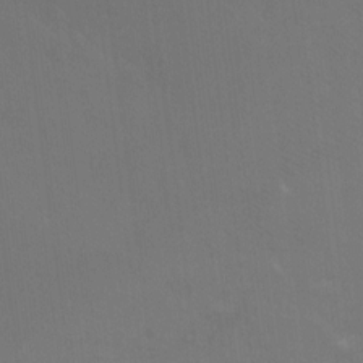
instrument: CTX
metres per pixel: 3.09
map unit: Ht
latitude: 2.0444
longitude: -33.7261
